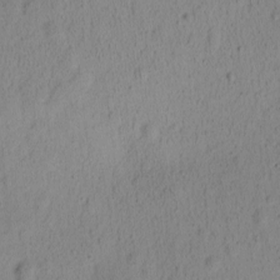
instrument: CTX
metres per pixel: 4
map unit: Ave
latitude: -8.7085
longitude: -121.8017
